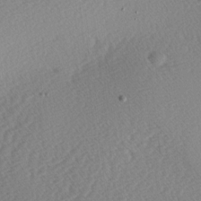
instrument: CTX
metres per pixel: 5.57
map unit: lAa
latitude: -2.6707
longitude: -127.4427
